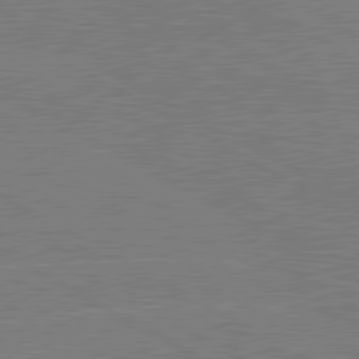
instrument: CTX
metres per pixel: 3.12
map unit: lApd
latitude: 80.7435
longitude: -126.6491
